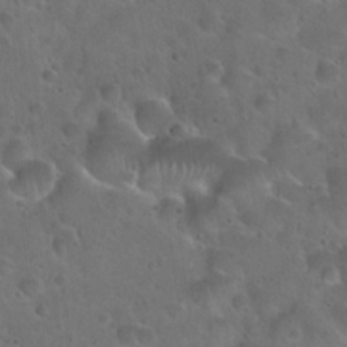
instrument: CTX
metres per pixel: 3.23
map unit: Hto
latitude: 22.5546
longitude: -53.7450
